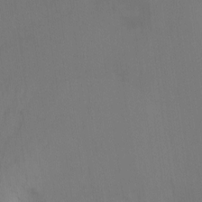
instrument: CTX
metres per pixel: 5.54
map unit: Hto
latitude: -10.6896
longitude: -40.6301
